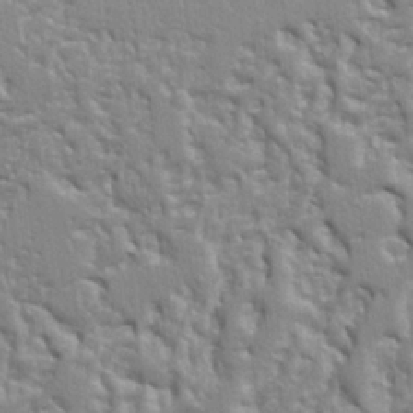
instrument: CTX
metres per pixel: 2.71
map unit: Ht
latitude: 8.9136
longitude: -76.4223
